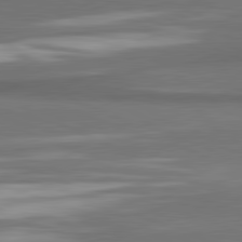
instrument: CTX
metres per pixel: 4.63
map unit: lApd
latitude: 81.5371
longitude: 175.1053
